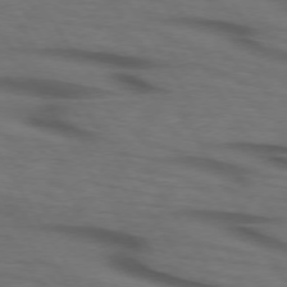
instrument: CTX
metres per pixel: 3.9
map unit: lApd
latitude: 73.4427
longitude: -73.8395
